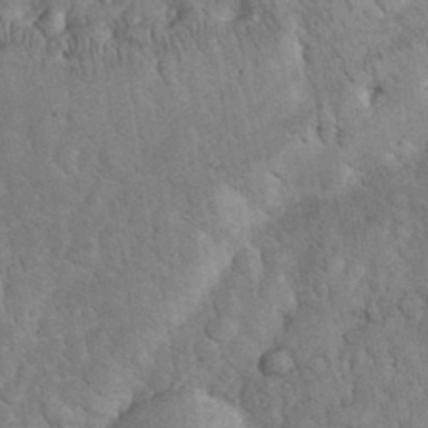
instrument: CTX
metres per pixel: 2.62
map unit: eHh
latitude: 32.7057
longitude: -66.0444
